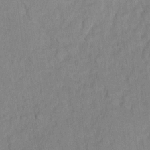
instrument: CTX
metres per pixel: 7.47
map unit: Ht
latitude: 6.0255
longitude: -37.1592
